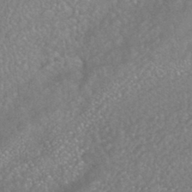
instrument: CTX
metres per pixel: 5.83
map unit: HNhu
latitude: -41.8044
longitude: 94.3117
